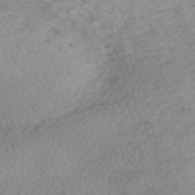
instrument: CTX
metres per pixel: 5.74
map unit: Nve
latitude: -58.7463
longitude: 65.7667
